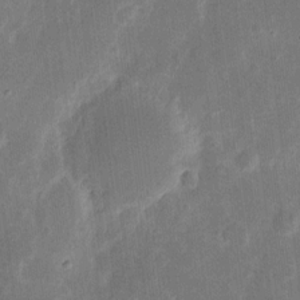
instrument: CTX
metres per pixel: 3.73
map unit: eHh
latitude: 7.9528
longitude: -70.9891
